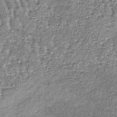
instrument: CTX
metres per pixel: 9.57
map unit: lHb
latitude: -37.2753
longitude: 66.0661
